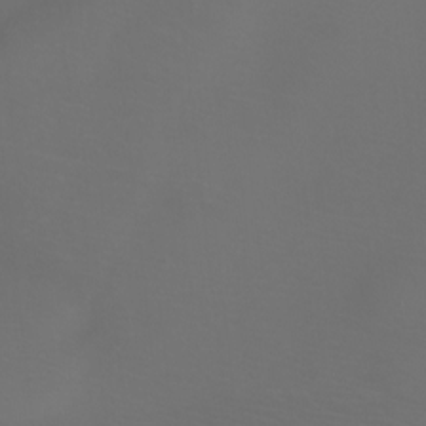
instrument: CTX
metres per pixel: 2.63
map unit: Htu
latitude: -6.2928
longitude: -71.3859
